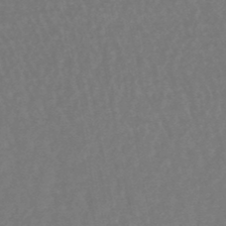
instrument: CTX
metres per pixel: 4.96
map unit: lHb
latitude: -49.1054
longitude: 72.4440
